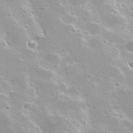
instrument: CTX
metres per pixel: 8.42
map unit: Nhu
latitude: 27.6505
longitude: -50.5734
